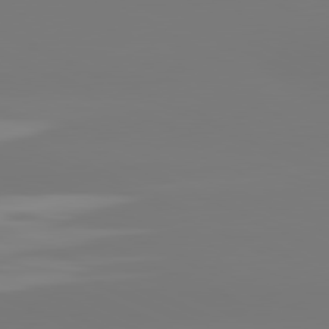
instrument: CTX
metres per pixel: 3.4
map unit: lApd
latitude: 81.1592
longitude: -149.6505
